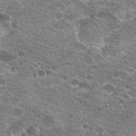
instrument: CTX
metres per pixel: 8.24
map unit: Hto
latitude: 22.8191
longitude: -41.3103
